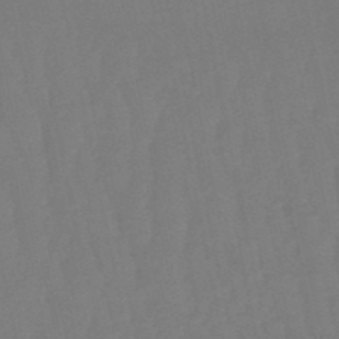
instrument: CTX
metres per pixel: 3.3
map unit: eHb
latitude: -50.5574
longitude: 77.2754
